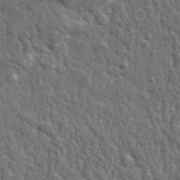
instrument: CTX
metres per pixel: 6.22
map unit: lHvf
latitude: 34.5734
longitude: -87.9150
